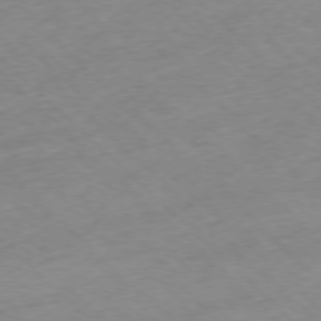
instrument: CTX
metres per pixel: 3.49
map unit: Ap
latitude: -77.4076
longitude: -60.6112
